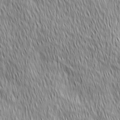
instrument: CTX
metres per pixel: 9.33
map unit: Ave
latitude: 2.7057
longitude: -114.1955
